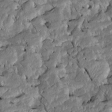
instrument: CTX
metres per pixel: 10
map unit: Htu
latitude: -7.0297
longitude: 145.5966
